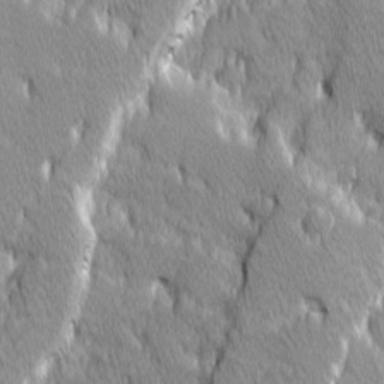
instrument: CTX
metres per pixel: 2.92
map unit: Ave
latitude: -10.5763
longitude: -117.7639
